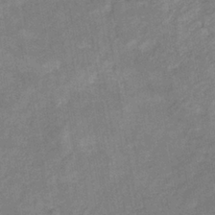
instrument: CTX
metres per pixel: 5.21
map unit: eHb
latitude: -34.7463
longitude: 74.5196
